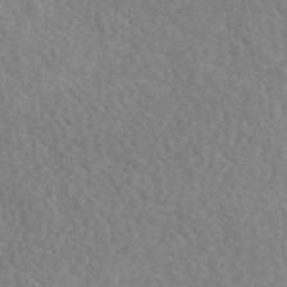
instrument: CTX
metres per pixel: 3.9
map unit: eAb
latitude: 50.2144
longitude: 116.8785
